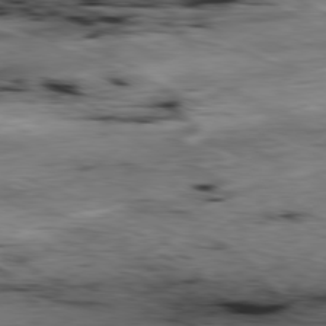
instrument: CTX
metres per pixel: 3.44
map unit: Ap
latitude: -80.5763
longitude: -69.7828
